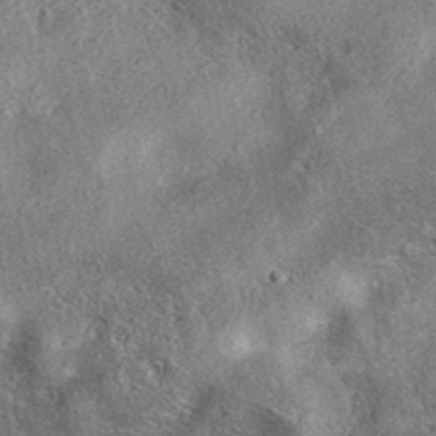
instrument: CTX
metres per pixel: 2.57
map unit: eAb
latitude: 37.2915
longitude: 112.9353
